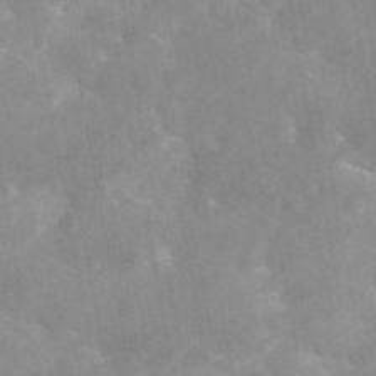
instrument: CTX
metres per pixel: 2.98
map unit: eAb
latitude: 45.7827
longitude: 124.5385
